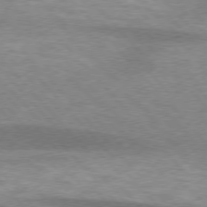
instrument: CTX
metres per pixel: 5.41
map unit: lApd
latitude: 75.8961
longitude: -59.3293
